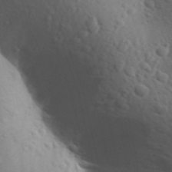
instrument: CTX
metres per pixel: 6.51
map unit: Aa
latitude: 30.1767
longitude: -146.5168
